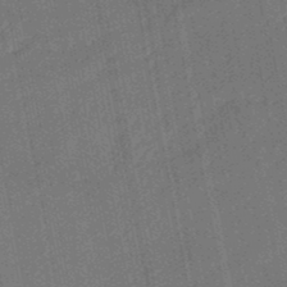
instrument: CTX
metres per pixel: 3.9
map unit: eHb
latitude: -47.6910
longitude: 86.6141
